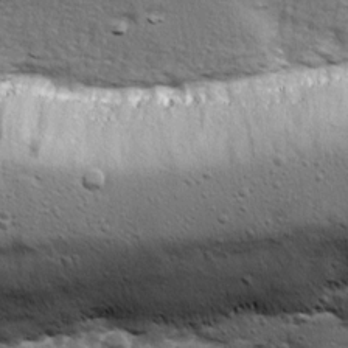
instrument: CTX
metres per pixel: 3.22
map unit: Ave
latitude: 15.8395
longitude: -104.8191
